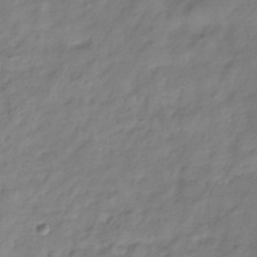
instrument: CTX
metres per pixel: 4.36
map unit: Hve
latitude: -33.3510
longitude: 90.4062
